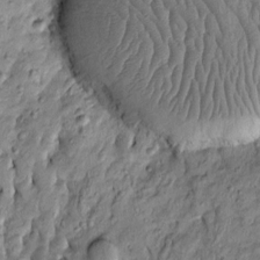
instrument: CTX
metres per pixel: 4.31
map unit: Htu
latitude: -3.2375
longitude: 156.3306
